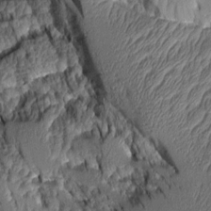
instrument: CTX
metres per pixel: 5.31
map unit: Aa
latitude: 8.2145
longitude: -128.4601
